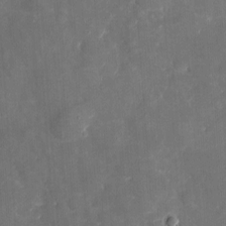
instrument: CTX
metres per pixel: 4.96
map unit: eHh
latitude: 4.8569
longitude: -70.3089
